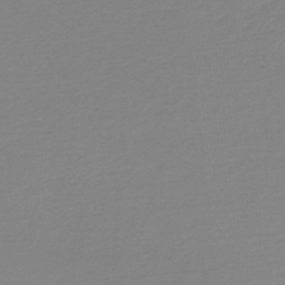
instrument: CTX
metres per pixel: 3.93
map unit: lHb
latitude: -45.9367
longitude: 65.5588
